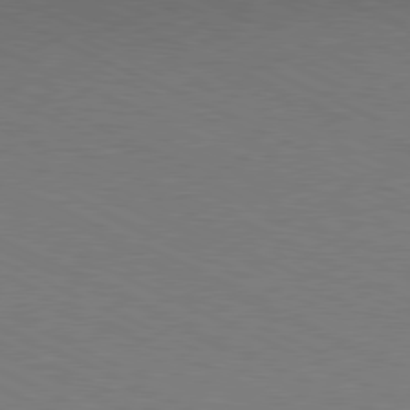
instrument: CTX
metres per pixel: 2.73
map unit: Hpe
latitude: -81.4455
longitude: 14.9542
